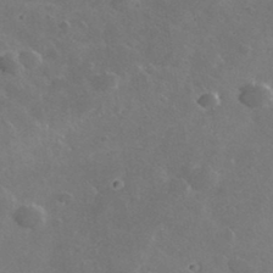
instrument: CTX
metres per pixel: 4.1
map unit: lHvf
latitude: 36.4223
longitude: -90.6868
